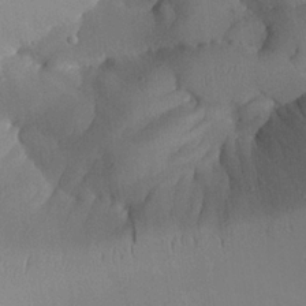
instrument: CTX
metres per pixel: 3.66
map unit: Aa
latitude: 24.7246
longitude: -128.3278
